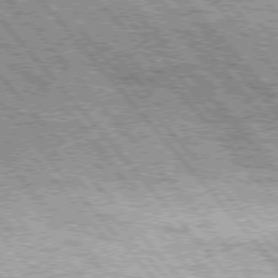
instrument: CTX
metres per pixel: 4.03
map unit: Hpe
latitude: 75.4804
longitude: -157.5749
